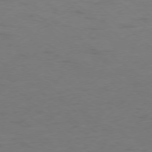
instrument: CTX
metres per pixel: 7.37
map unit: Ap
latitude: -77.2376
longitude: -76.7624
